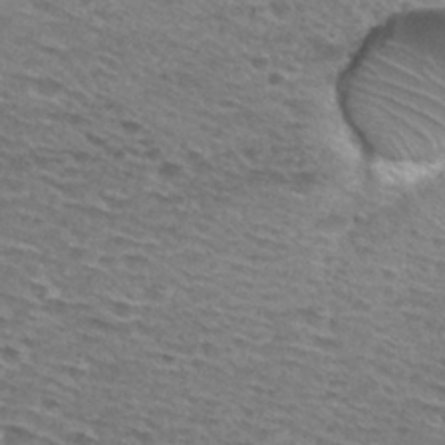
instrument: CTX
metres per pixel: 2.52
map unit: Hto
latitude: 28.9136
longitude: -47.9717
